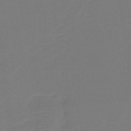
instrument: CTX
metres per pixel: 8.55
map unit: lHb
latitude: -43.3887
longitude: 52.7274
